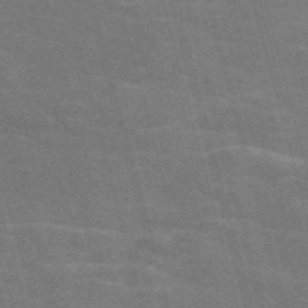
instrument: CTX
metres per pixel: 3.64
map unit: Nve
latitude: -58.8030
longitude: 62.5007
